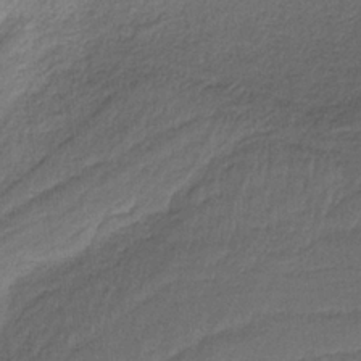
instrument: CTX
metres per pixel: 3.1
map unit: HNb
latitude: -35.6533
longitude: 58.6140
